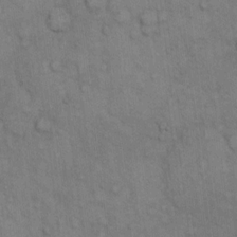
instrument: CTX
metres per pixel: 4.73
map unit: Hto
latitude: 10.7246
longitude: -61.4615
